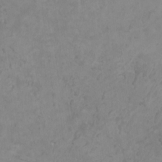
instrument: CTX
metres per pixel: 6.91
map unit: HNhu
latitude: -0.0472
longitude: 4.6896
